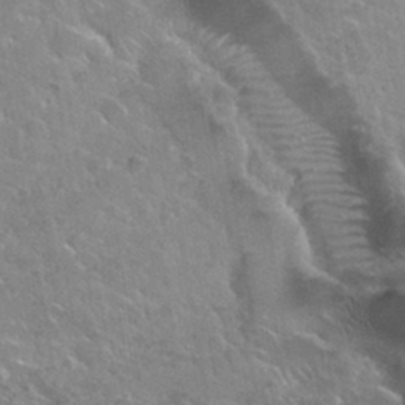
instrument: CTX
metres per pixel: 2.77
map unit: Nhu
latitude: 30.3845
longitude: -52.8380
